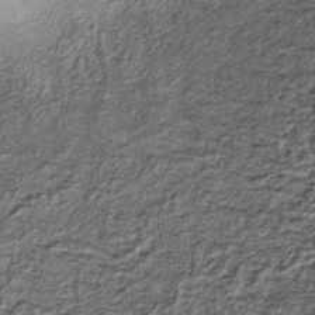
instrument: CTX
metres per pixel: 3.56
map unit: lHb
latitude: -37.2187
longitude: 65.2187
